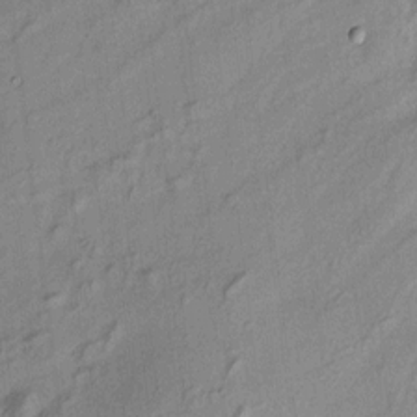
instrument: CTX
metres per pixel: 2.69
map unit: HNhu
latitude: 7.3860
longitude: 15.3888
